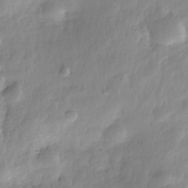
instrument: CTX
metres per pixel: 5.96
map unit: Nhe
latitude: -36.4251
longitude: -178.6491
